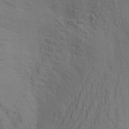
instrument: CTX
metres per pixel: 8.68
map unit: Aa
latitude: 23.8961
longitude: -148.7624
